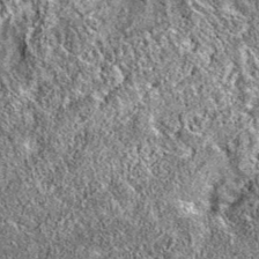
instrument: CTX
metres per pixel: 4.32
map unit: eAb
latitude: 36.4034
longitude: 110.6519
